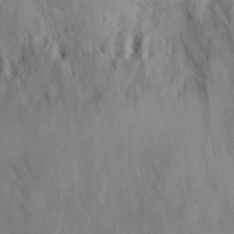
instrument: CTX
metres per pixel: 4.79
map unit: eHh
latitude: 25.4993
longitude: -75.4804
